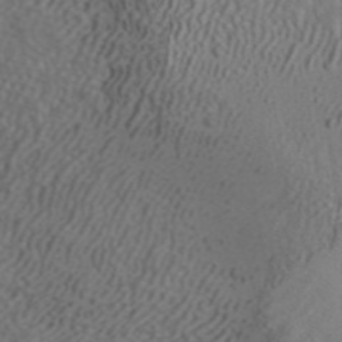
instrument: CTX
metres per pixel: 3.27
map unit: ANa
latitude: 42.7057
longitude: 33.8045
